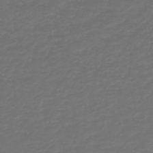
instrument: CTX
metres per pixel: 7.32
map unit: HNb
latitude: -47.5399
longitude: 54.4818
